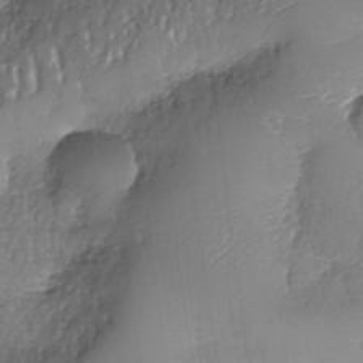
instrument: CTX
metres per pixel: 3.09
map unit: Nhe
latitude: -37.3509
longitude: -148.0822
